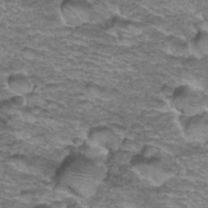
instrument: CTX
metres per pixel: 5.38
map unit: Hto
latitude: 37.8395
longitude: -43.1970
